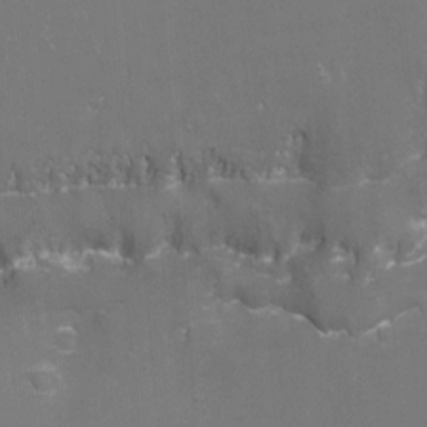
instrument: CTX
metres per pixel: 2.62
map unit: Nhu
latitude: -8.1039
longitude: -72.2900
